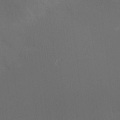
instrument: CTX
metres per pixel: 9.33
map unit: Nve
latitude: -7.8044
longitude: 175.4643
